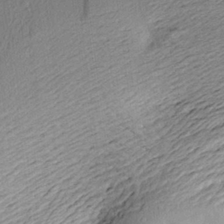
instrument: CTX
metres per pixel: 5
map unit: Aa
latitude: 23.1214
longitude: -149.5749
